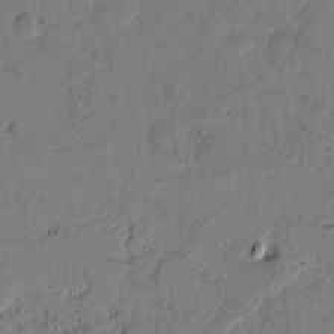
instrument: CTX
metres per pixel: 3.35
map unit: Htu
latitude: -3.2375
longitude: 166.6896
